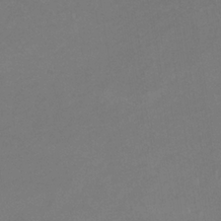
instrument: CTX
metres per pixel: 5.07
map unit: lHb
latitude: -34.4818
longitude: 67.3321
